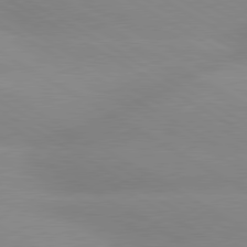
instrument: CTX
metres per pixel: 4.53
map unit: lApd
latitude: 80.2145
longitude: -146.7247
